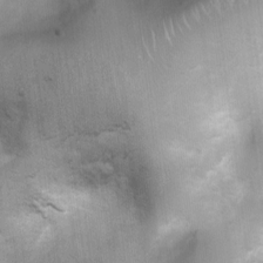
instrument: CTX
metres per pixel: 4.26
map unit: Ht
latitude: 4.4034
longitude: -21.9339
